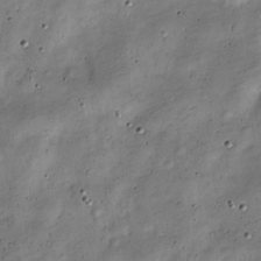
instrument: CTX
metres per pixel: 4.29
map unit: Nve
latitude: -25.5966
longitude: 106.2740
